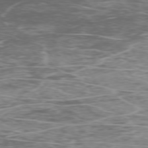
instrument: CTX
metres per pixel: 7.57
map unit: Ap
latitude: -76.4062
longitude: -69.0837
